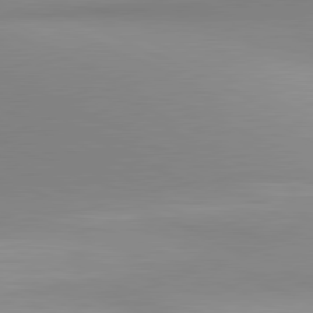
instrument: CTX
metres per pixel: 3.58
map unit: lApd
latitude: 80.9514
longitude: 143.9178
